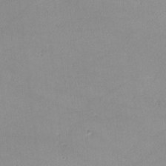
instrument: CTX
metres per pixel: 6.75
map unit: lHvf
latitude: -13.0298
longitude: -102.4223
